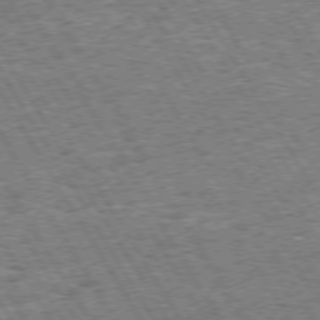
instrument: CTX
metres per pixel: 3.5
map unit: Hpe
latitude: 73.7828
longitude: -139.4615
